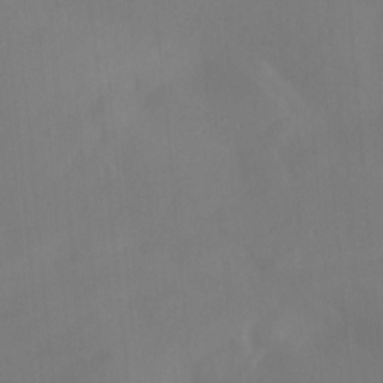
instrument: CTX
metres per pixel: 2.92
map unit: Nhu
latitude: -7.9367
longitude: -52.3656
